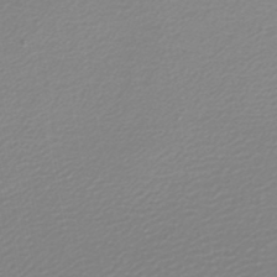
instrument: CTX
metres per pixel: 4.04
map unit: lHb
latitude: -46.7841
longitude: 64.4062
